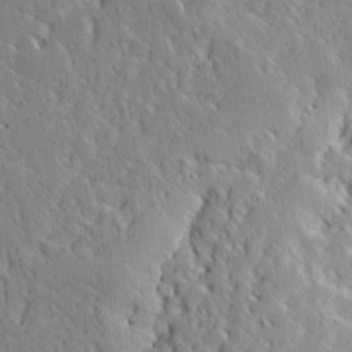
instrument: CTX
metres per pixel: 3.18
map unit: Ave
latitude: 14.4223
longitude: -139.6316
